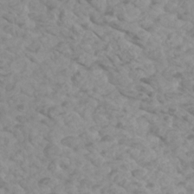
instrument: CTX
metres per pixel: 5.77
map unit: Htu
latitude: 2.3845
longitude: -21.2348
